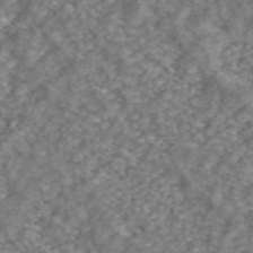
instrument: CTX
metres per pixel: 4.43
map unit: ANa
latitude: 43.1970
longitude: 29.6155
